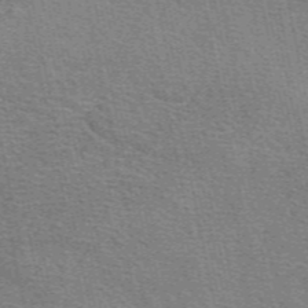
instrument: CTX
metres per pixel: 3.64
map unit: eAb
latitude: 49.6316
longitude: 114.3306
